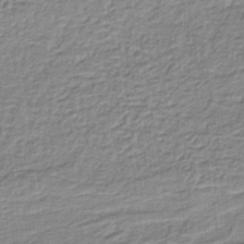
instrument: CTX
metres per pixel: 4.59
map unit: lHb
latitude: -36.1794
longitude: 58.8974
